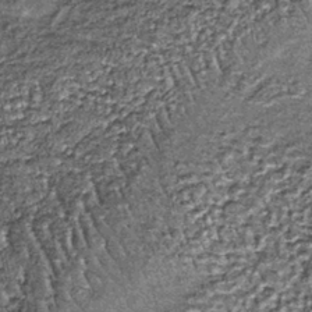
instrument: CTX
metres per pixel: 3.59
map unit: lHb
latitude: -39.3131
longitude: 65.1998
